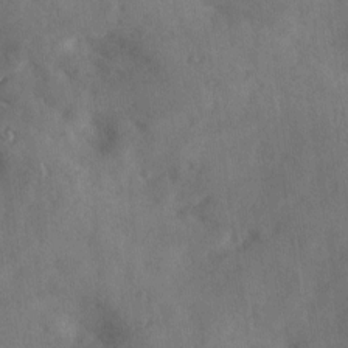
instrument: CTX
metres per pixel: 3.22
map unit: Ave
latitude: 18.3089
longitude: -131.3104
